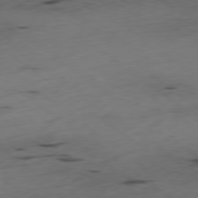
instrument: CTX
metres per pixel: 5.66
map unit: Ap
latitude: -79.1431
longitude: -59.0270
